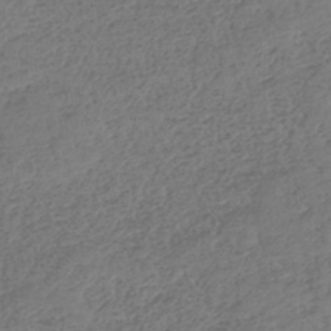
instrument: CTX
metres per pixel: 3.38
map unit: lHb
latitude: -39.2187
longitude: 68.1983
